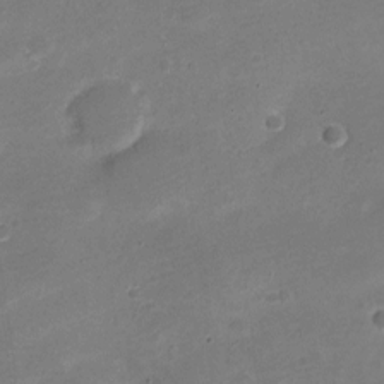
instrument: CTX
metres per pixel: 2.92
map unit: Nve
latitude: -22.1039
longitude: 104.9541
